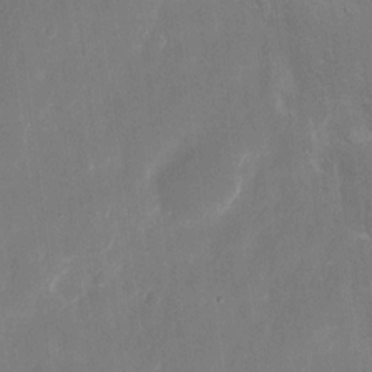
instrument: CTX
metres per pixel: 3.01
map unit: eHh
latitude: 9.4049
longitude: -70.5357
